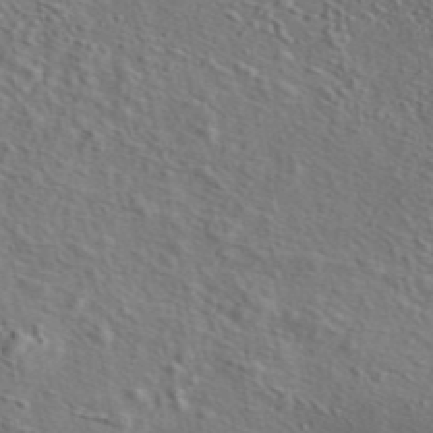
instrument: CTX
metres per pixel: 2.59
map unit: eAb
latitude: 43.6127
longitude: 114.1417
